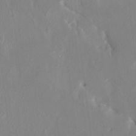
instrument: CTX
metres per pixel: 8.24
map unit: HNhu
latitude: 6.6301
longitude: 2.4817
